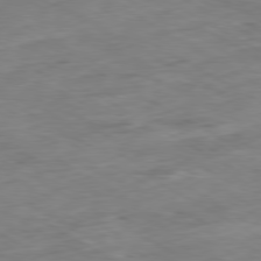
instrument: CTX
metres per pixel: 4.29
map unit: Ap
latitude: -80.3873
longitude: -83.8205
